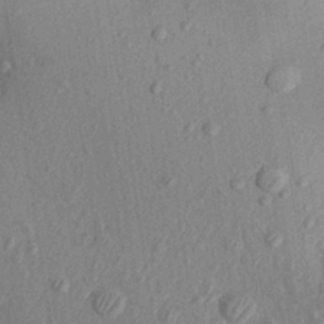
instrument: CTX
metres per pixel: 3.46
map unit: Aa
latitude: 29.5560
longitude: -146.6302
